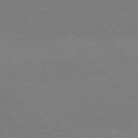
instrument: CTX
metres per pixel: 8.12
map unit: Ap
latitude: -75.9178
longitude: -82.4978
